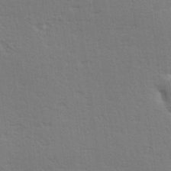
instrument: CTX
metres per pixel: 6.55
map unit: Hve
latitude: 26.7246
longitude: -94.1956
